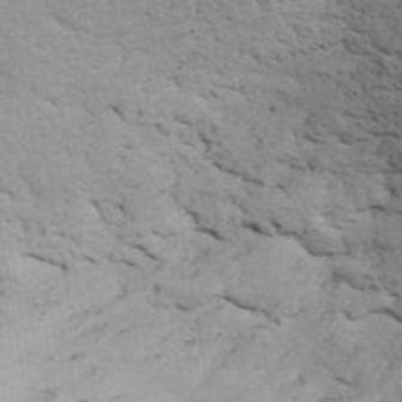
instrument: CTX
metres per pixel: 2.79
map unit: ANa
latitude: 41.9906
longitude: 54.8408
